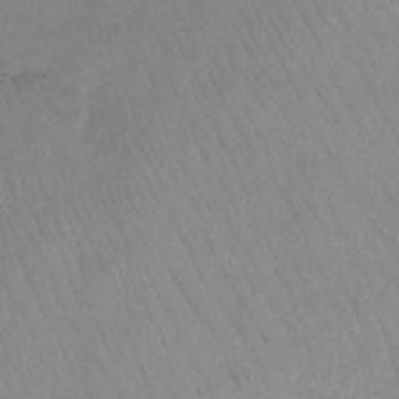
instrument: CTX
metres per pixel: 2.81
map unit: Ht
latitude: -9.2943
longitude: -39.1025
